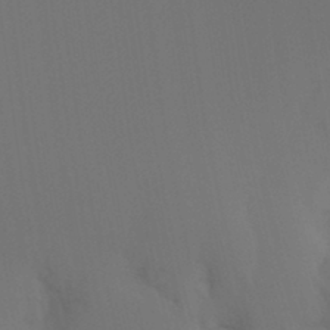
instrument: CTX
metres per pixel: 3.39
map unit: Hto
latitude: -7.7477
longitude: -49.1025
